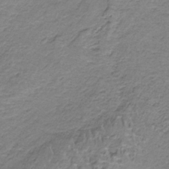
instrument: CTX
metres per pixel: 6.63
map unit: HNb
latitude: -34.8975
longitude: 58.4440
